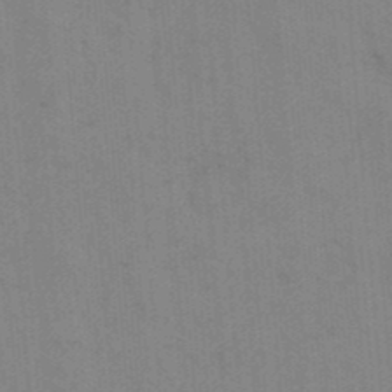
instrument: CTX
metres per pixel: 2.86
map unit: eHh
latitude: 18.3089
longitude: -63.8017
